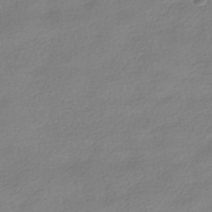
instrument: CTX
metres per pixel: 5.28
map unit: HNhu
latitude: -40.4629
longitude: 96.6141
